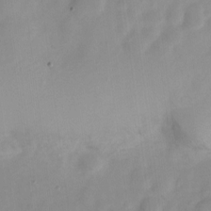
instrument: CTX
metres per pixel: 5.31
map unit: Nve
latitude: -21.7288
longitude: 107.9367
